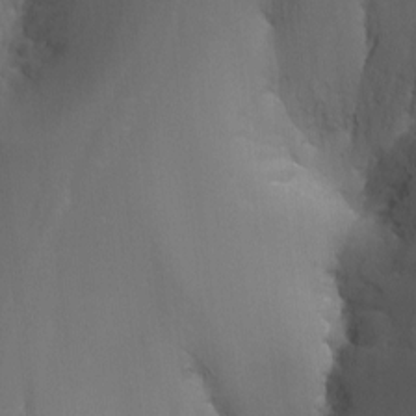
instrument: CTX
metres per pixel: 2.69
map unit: Nhu
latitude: -12.8975
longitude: -65.8962
